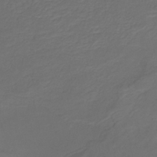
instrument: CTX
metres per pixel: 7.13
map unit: HNb
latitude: -33.5777
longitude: 53.7288
